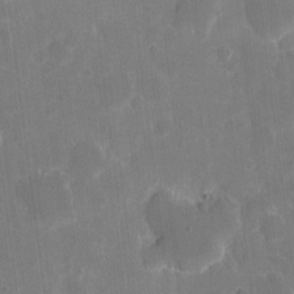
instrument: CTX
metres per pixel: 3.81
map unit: eHh
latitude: 5.4426
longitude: -66.1955
